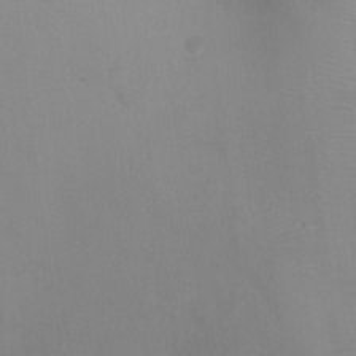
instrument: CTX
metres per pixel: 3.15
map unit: Ht
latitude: -5.4643
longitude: -28.6679
